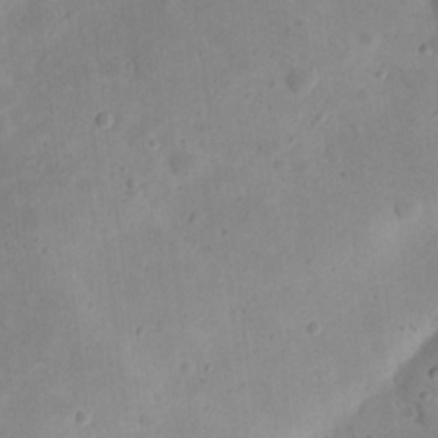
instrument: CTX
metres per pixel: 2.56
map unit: eHh
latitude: 21.2537
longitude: -63.8395
